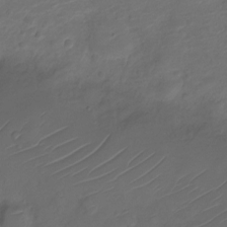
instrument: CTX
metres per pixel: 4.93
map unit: Nve
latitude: -20.1794
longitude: 105.8800
